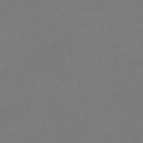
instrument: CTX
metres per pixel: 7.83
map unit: Nve
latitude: -58.7085
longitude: 58.4628
